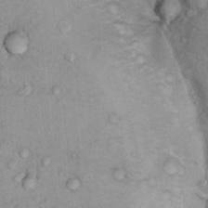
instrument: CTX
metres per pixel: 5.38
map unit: Nhu
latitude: 14.0444
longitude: -28.5923
